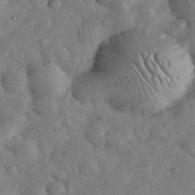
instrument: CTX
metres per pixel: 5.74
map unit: eHh
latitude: 34.3845
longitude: -68.9136
